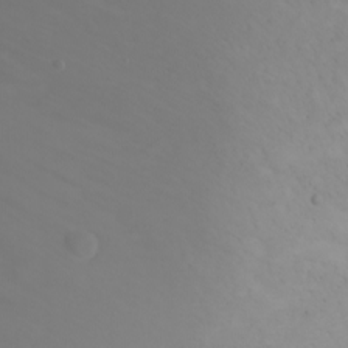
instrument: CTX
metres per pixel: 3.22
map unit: Ht
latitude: -1.8990
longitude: -61.9717
